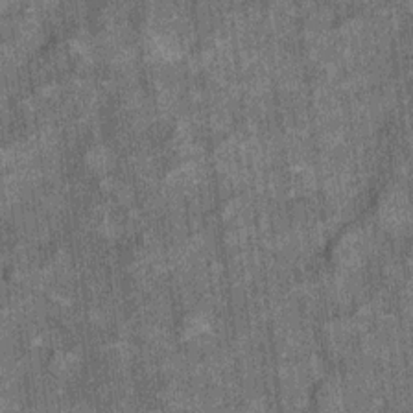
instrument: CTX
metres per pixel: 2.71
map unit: Ht
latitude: 8.1389
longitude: -37.6316
